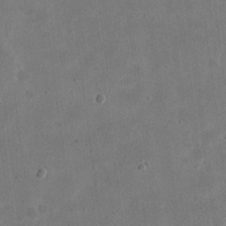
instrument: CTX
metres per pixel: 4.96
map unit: eHh
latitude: 21.0270
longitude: -69.4993
